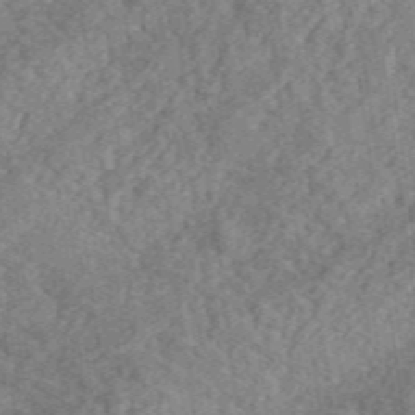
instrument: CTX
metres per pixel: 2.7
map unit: lHvf
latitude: 37.3671
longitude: -91.1970
